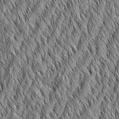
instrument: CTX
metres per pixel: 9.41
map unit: Aa
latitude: 6.0822
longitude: -129.6505
